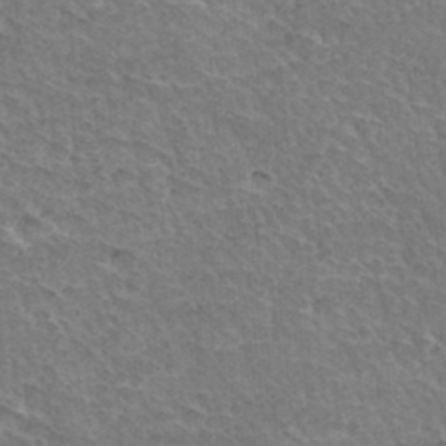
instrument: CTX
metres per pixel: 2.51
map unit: Hto
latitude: 35.4048
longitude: -46.5168
